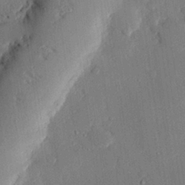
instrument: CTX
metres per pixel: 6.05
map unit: eHh
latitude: 26.9136
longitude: -81.3293
